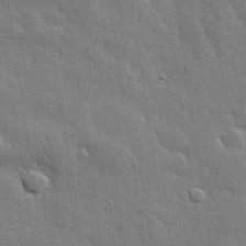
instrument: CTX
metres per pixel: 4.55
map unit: eHh
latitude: 31.0837
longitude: -78.8569
